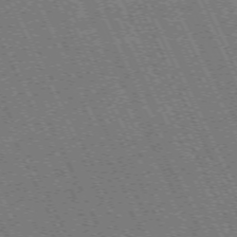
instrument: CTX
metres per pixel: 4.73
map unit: Hpe
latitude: -71.1620
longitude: 10.0283
